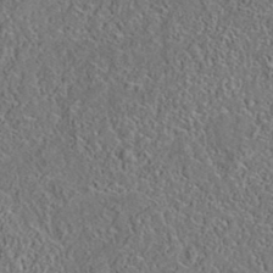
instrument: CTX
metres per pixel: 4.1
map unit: eAb
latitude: 35.5182
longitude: 108.9542
